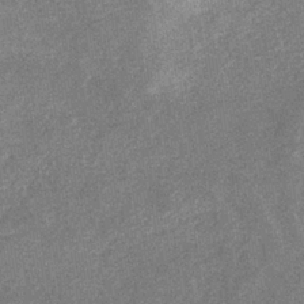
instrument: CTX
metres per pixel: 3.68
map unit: eHb
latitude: -35.1620
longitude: 78.3495
